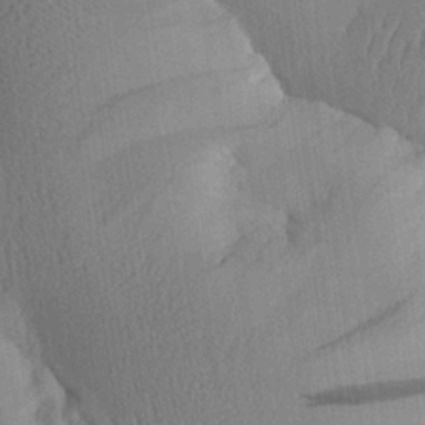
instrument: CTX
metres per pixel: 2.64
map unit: Aa
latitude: 26.9325
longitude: -134.5168
